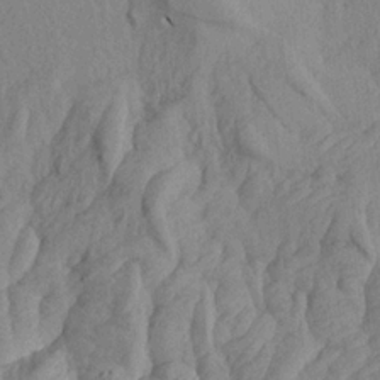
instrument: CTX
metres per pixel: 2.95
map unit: Aa
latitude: 19.3103
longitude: -145.7827
